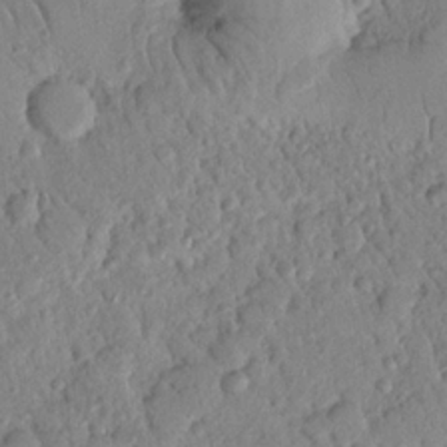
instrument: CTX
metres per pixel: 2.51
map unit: Nhu
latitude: 21.7072
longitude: -77.0836
